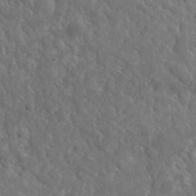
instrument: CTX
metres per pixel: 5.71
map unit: lHvf
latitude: 36.0822
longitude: -87.1970
